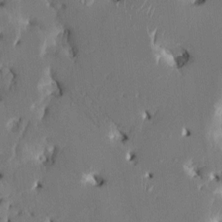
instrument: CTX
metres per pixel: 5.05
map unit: HNhu
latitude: 5.3671
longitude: -5.2915
